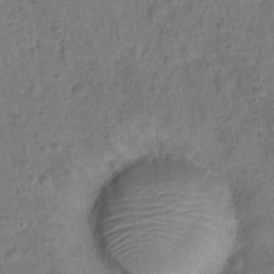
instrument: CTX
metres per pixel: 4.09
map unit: Hto
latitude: 13.7450
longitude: -38.6112
